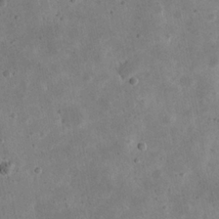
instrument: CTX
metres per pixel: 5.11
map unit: eHh
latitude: 21.9150
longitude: -68.2901
